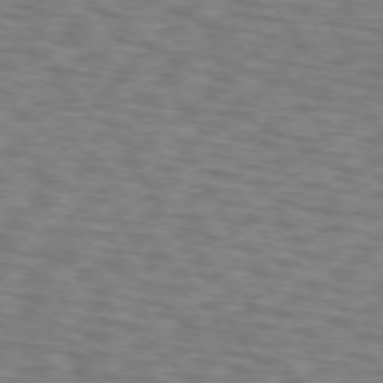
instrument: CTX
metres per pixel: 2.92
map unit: lApd
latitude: 72.8002
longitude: -74.0255
